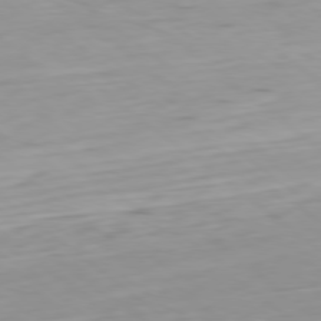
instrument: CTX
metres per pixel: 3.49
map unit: Ap
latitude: -79.0108
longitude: -92.6490
